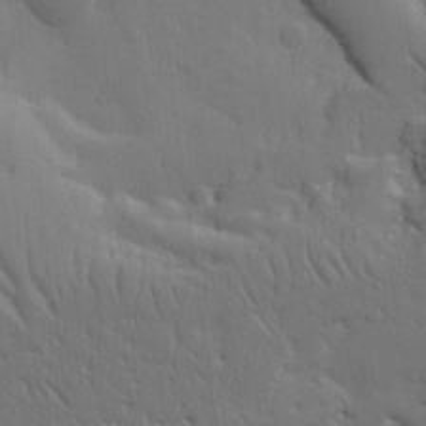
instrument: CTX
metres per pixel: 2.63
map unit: Ht
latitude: 9.9528
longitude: -77.6127
